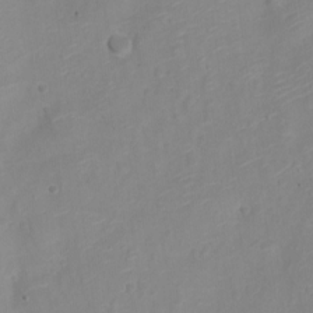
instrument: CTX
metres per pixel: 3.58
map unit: Nve
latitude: -21.6155
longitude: 106.3118
